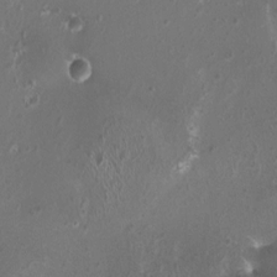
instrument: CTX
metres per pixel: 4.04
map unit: HNhu
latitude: 0.2333
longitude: 1.4644
